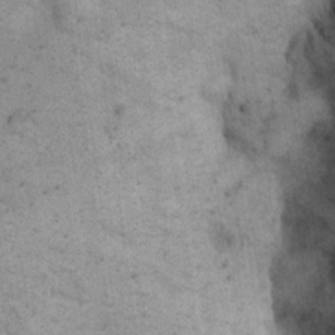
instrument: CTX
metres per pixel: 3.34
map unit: eHh
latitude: 21.3860
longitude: -60.8758
